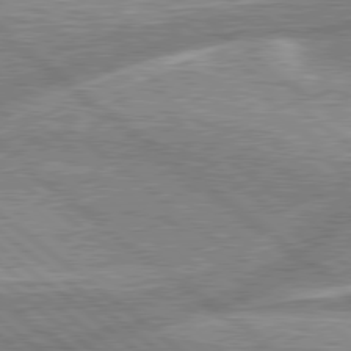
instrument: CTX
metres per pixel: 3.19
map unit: lApd
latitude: 79.0459
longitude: -157.9528
